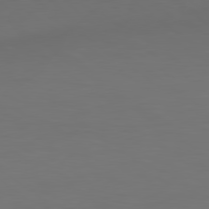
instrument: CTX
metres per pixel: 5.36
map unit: lApd
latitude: 79.7639
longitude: 159.4265
